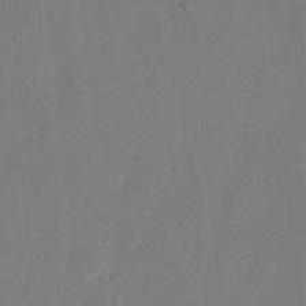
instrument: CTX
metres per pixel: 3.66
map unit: eHh
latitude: 10.8947
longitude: -67.8394
